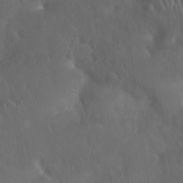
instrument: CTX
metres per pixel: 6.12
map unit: Nhu
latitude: 27.7450
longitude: -63.0648
